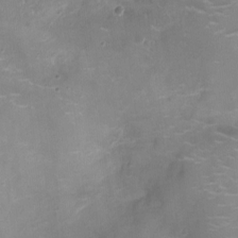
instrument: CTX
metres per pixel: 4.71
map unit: Ht
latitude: -4.6140
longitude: -15.4805
